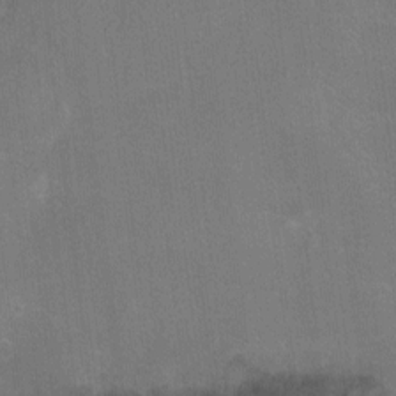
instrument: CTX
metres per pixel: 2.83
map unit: Ht
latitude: -1.3510
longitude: -17.0836
